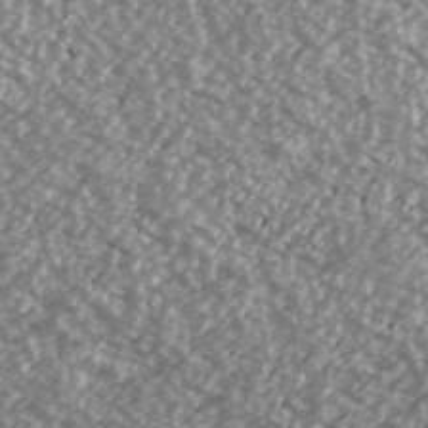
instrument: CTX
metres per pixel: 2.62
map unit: Ave
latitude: 39.3293
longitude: -111.2159
